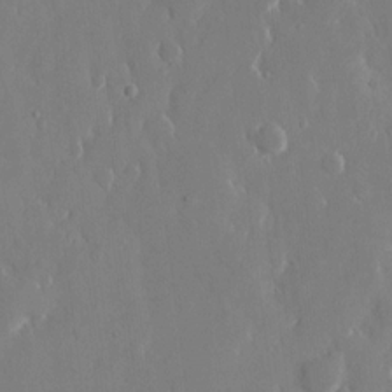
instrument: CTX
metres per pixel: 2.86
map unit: eHh
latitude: 13.9717
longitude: -71.7261
